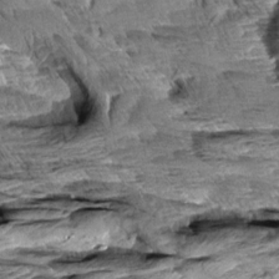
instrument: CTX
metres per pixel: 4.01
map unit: Aa
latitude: 8.1200
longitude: -132.8380
